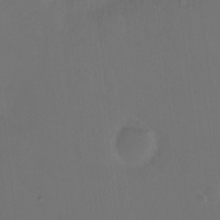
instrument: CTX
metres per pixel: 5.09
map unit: Hto
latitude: -13.0298
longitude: -41.1592
